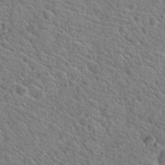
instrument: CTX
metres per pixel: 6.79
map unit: Hto
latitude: 18.9891
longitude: -33.7639
